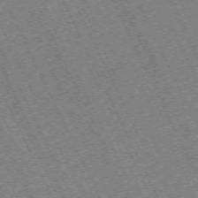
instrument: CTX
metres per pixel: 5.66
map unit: Hpe
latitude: -70.9731
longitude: 10.0661
